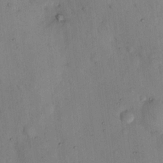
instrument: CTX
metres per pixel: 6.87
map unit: eHh
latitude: 12.6302
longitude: -62.5924
